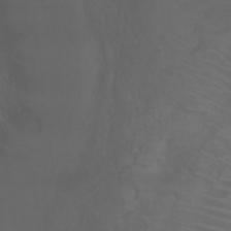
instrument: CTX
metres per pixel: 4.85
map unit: Ht
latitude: -0.4062
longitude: -32.6679
